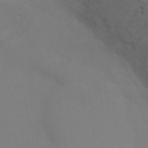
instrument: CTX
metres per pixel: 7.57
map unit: Ht
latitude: -9.7855
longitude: -32.6302
